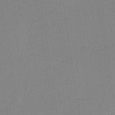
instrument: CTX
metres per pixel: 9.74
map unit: HNb
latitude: -35.5399
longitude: 57.0675
